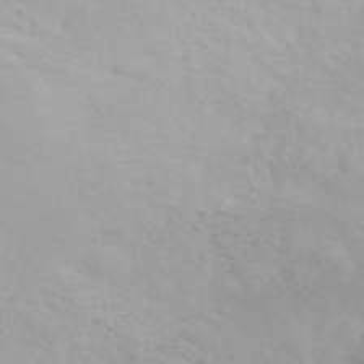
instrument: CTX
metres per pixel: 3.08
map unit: ANa
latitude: 45.9717
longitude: 27.5777
